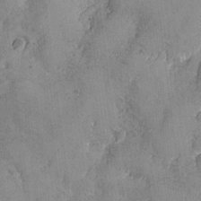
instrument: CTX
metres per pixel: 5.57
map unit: Ave
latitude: -7.9745
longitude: -118.6301
